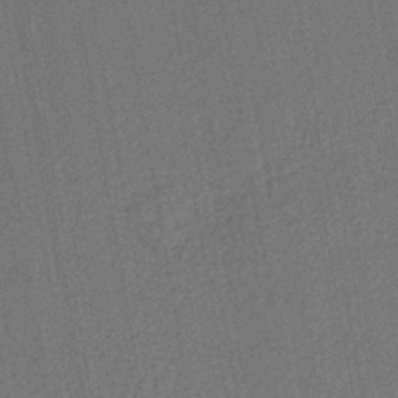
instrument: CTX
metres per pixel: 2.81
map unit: lHb
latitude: -42.1038
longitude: 61.0864
